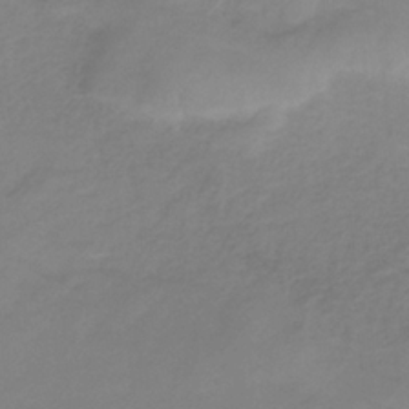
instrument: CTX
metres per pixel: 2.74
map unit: HNb
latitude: -32.9164
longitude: 60.8219
